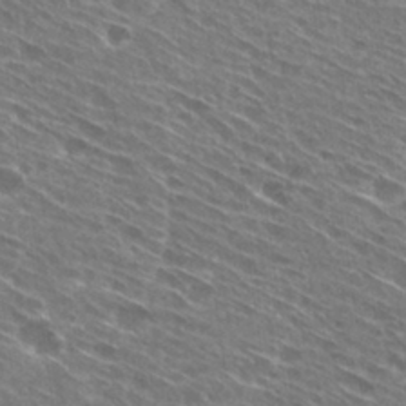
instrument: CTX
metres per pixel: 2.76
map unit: Hto
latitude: 29.2159
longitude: -44.6679
